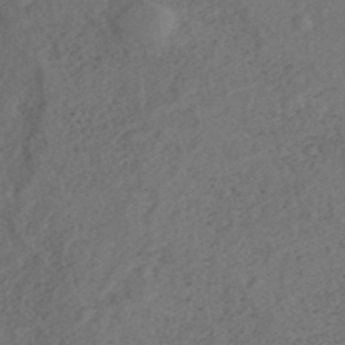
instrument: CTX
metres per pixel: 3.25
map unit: ANa
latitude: 42.7435
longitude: 29.9556
